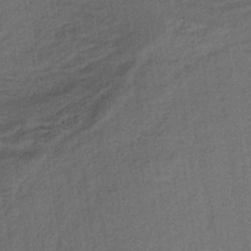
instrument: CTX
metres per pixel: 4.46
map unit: lHb
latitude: -35.5021
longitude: 70.8408
